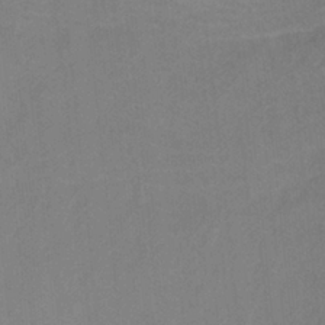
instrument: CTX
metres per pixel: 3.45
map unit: ANa
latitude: -37.7666
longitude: 95.3698
